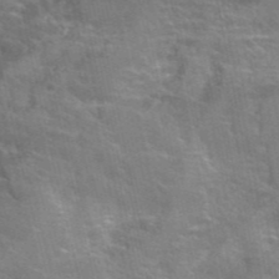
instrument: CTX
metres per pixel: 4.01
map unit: Hto
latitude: 32.2711
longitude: -40.9702
